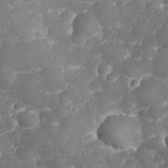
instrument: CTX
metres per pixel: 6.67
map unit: eHh
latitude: 31.4238
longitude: -65.0647
